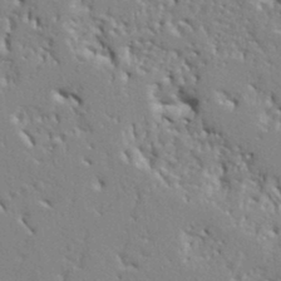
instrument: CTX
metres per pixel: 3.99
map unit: Ht
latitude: 8.8569
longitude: -77.0269
